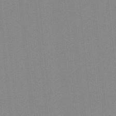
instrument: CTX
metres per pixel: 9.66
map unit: lHb
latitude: -48.6897
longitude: 81.2565
